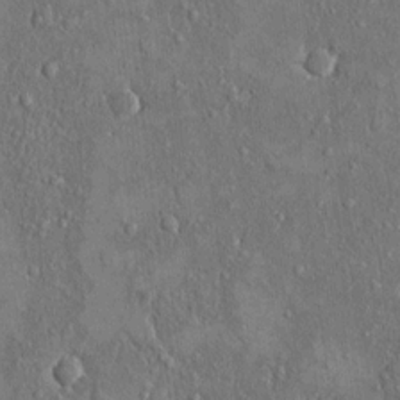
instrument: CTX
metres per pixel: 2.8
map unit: eHh
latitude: 14.7247
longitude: -68.3656
